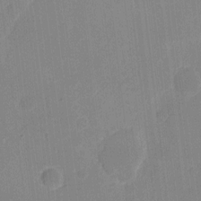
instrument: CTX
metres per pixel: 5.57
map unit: eHh
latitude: 7.3860
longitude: -67.0647
